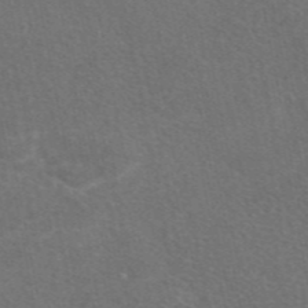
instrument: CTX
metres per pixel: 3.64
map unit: eAb
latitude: 47.7450
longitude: 116.1038
